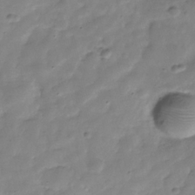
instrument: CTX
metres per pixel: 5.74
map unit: Hve
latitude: -31.6533
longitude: 91.7478
